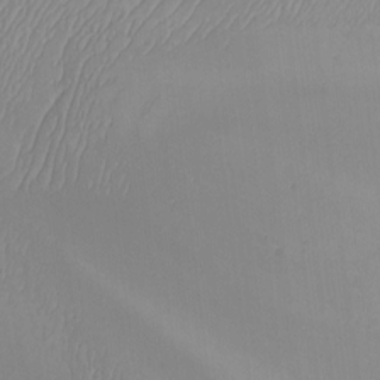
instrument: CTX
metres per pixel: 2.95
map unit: Nhu
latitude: -5.8233
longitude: -93.6694
